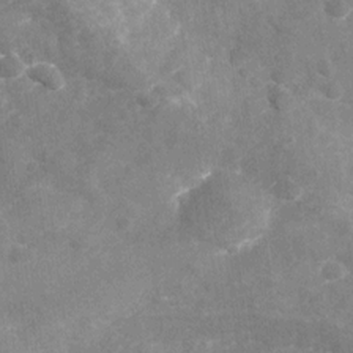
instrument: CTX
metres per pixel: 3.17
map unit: Nhu
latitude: -21.6344
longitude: -55.9717
